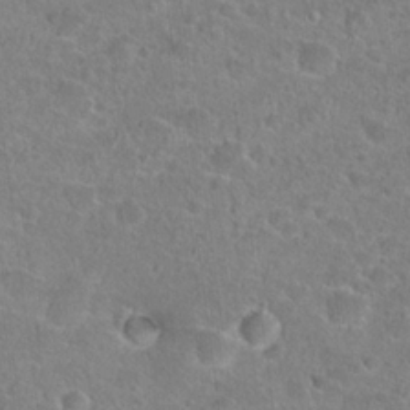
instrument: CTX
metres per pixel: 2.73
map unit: Hto
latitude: 22.9325
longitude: -45.5560
